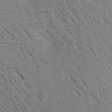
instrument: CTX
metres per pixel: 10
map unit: Aa
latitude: 20.4412
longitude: -146.7813
